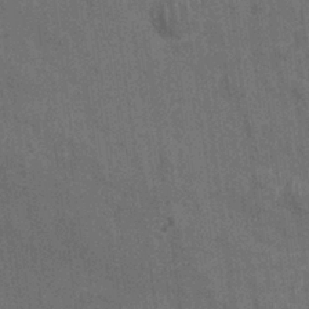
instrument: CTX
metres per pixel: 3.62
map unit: Nhu
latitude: 27.0648
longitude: -64.1200
